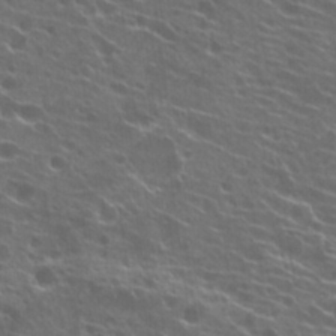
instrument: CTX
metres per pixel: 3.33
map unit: Hto
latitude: 22.4601
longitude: -40.5167
